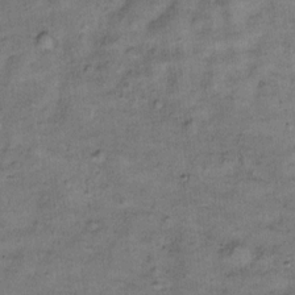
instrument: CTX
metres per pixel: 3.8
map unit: Ht
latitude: 8.7246
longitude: -38.6301
